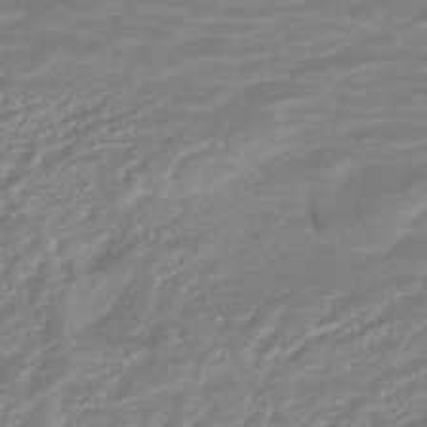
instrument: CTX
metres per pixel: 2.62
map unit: HNhu
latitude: -45.1998
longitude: 98.8408
